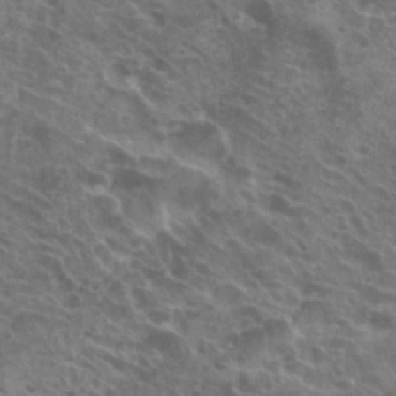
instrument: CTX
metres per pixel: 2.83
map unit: Hto
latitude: 23.7072
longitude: -40.1388
